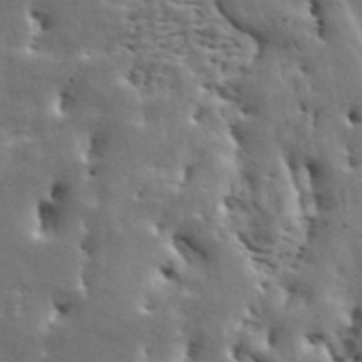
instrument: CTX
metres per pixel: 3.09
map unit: ANa
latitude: 43.4804
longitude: 46.5951
